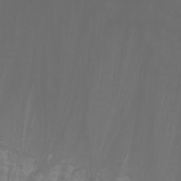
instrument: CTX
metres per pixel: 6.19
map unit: Htu
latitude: -0.7653
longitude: -77.2537
